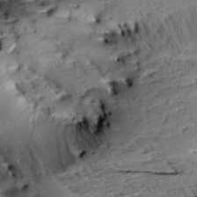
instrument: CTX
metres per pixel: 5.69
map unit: Aa
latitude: 10.7624
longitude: -142.8569
